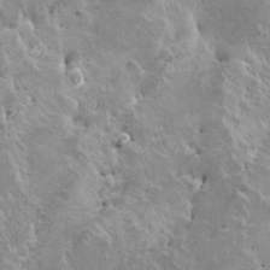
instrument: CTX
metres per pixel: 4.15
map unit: HNhu
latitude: 3.4237
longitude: 5.3509
